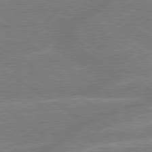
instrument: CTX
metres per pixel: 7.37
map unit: lApd
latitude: 79.3860
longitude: -145.1970
